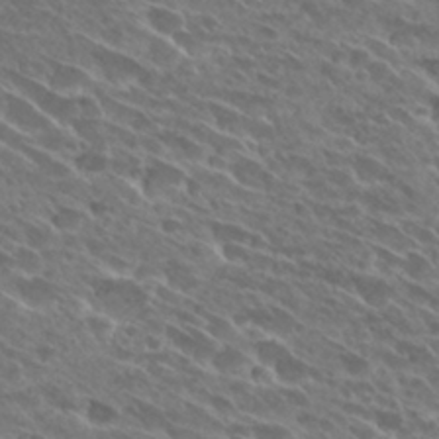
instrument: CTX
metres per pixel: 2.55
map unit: Hto
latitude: 28.1389
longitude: -41.8205
